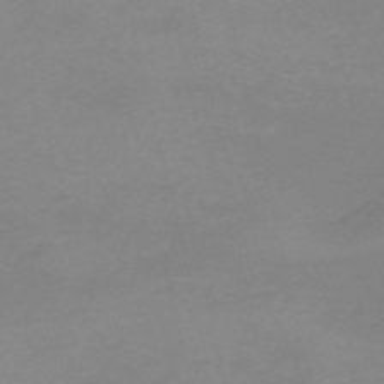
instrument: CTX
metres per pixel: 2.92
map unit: HNb
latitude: -55.8989
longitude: -41.0458
